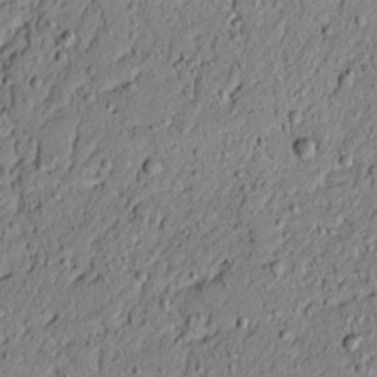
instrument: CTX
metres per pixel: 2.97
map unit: lAvf
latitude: 5.3104
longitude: 167.6344
